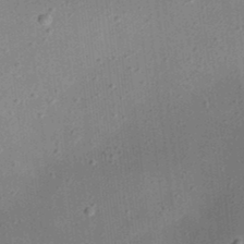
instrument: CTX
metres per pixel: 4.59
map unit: eHh
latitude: 24.8002
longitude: -70.7624
